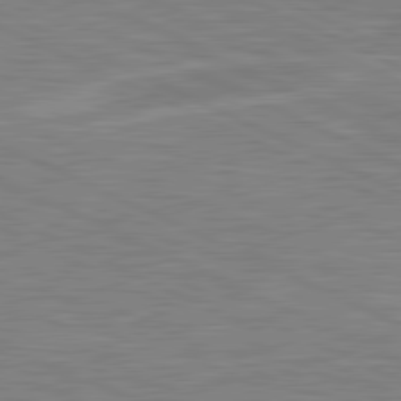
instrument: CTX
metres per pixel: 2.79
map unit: lApd
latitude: 81.0836
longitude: -170.3278
